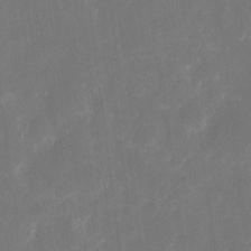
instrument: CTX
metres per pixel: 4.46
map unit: eHh
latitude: 8.7624
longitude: -71.1403
